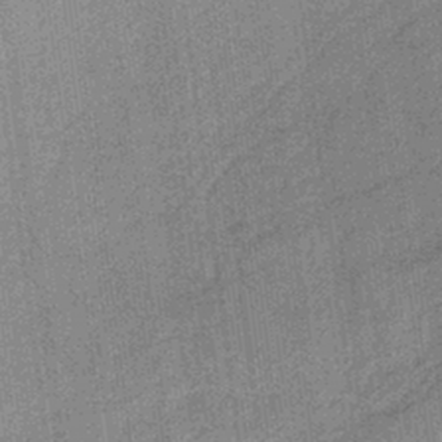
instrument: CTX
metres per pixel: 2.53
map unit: lHb
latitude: -40.7085
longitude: 69.8044
